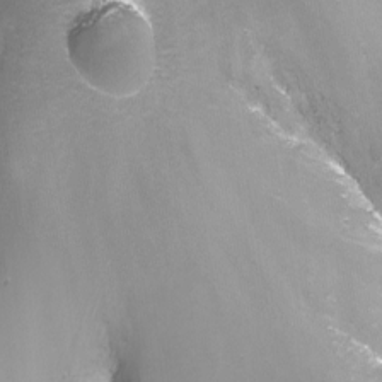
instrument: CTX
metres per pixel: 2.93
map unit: Nhu
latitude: -13.6533
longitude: -66.3089
